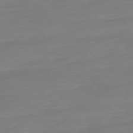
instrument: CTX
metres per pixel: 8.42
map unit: Ap
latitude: -78.6707
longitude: -98.7435
